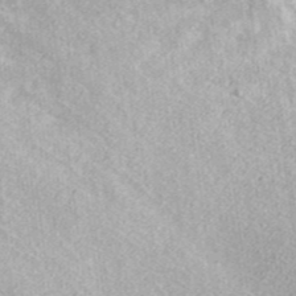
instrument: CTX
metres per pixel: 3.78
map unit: ANa
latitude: 37.4805
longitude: 15.6533
